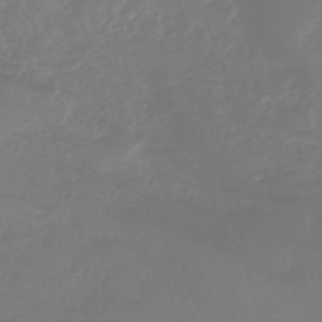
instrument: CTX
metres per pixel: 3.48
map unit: lHb
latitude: -44.5385
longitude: 75.9745
